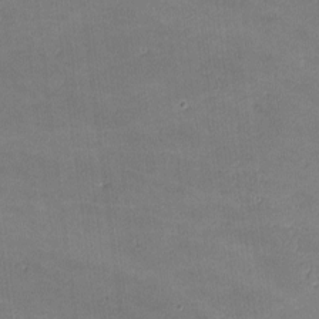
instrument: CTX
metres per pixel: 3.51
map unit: lHvf
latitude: -11.1242
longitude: -104.1200
